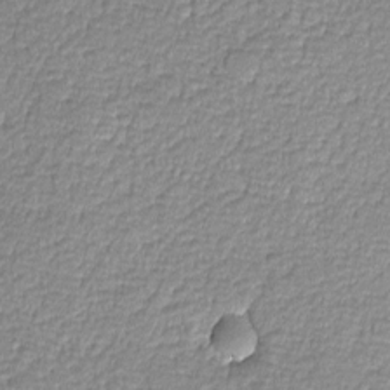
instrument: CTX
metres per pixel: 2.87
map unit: lHvf
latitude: -12.5574
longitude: -102.3845
